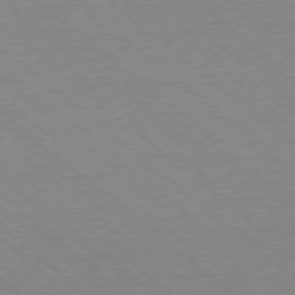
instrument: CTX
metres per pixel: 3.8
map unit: Ap
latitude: -78.2739
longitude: -83.9339
